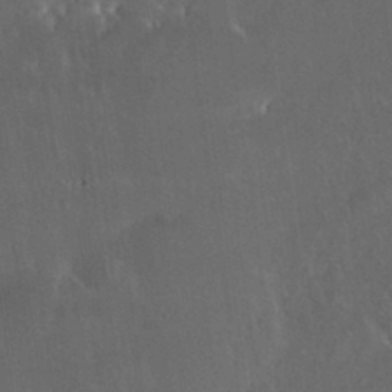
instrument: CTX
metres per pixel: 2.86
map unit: Nhu
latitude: 30.5546
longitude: -56.9702
